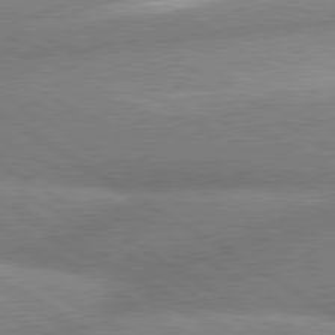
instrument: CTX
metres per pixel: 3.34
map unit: lApd
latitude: 80.2522
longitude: -162.1578
